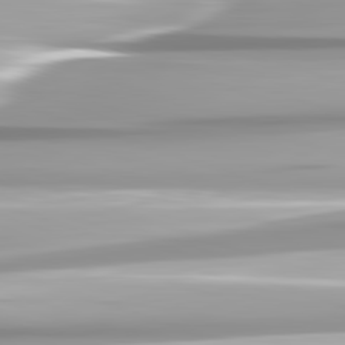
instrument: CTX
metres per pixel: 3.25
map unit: lApd
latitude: 82.5923
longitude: -139.9906
